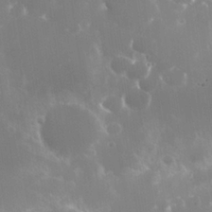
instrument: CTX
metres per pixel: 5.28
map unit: Nhe
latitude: -34.5574
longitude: -145.2915
